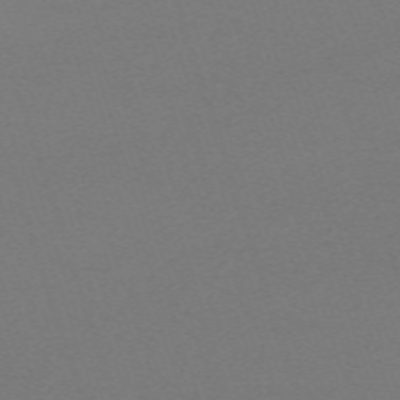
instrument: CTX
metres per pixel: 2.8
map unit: eHh
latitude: -63.1998
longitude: 52.0661
